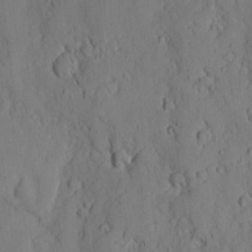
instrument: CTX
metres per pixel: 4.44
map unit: Nhu
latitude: -4.6518
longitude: -150.4790
